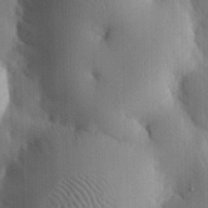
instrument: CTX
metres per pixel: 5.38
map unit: eHh
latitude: 29.1214
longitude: -80.2711
